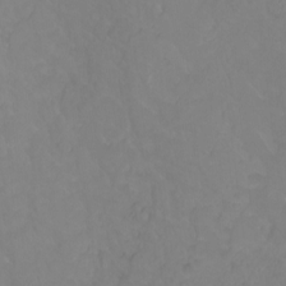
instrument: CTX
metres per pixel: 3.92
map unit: Ht
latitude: -0.8975
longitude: -38.6301
